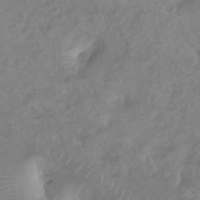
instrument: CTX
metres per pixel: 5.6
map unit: Htu
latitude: 2.4979
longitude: -21.5182
